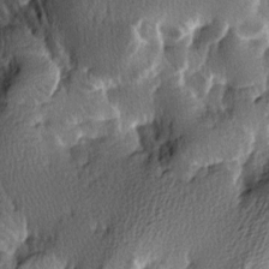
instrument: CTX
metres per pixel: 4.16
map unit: lAa
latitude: -7.3132
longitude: -124.4034
